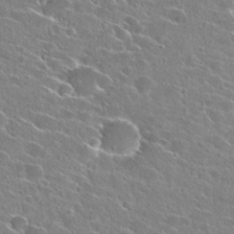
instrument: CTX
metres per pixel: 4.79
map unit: Hto
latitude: 25.4048
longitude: -43.5560
